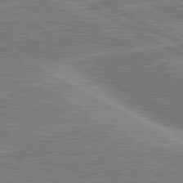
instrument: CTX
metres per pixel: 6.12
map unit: lApd
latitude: 80.8380
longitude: -170.7813
